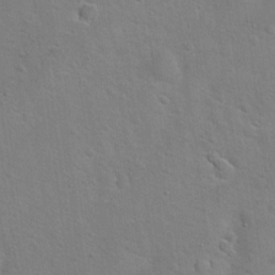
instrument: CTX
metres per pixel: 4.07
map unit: Hto
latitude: 20.5735
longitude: -49.7450
